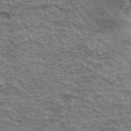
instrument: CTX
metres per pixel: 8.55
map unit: Hto
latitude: 36.7624
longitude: -43.9906
